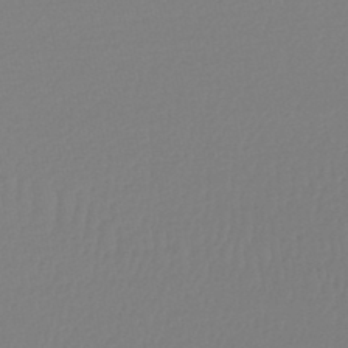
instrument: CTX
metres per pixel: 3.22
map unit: lHb
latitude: -46.7274
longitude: 66.6896
